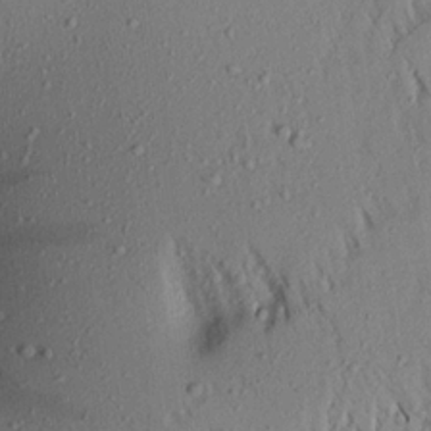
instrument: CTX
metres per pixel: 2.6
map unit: Aa
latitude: 17.8205
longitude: -148.4979
